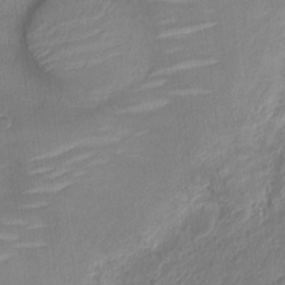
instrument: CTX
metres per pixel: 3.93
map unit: Nve
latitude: -18.7652
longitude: 107.4833
